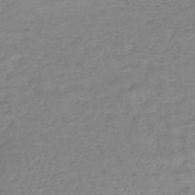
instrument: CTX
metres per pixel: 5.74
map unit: lHb
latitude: -44.6519
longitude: 68.0283
